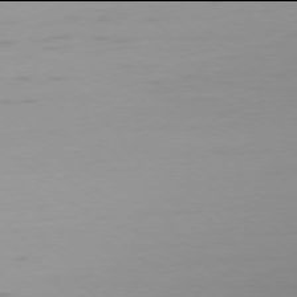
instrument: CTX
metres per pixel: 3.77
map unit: Ap
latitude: -78.0094
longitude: -67.1592
